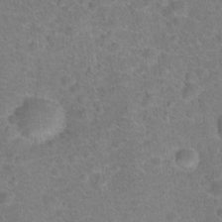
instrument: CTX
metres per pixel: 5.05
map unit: Hto
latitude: 17.9150
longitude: -43.3860
